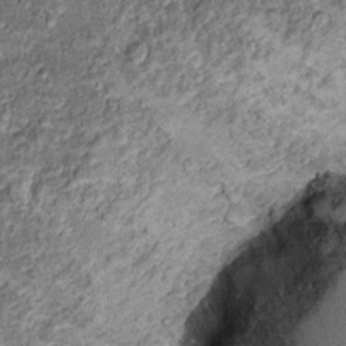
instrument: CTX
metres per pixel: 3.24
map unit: Hto
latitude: 11.9906
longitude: -36.6301
